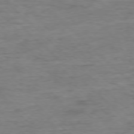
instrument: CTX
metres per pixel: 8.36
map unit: Ap
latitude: -77.9178
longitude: -88.6302
